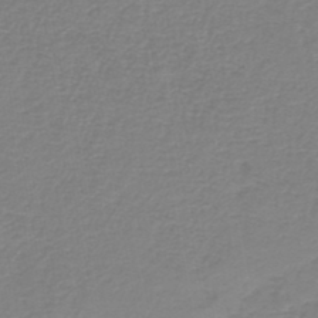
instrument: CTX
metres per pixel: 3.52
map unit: HNb
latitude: -45.8800
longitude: 52.4818
